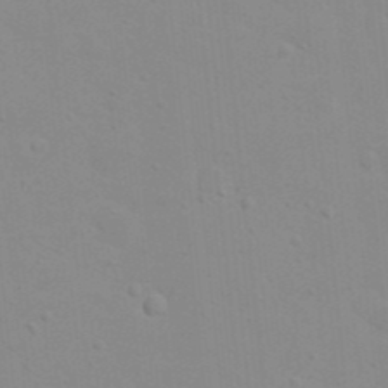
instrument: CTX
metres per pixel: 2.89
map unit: eHh
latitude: 20.9892
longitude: -64.1578
